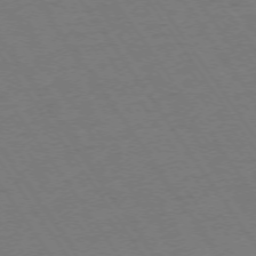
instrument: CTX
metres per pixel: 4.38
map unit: Ap
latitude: -74.1417
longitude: -71.0269
